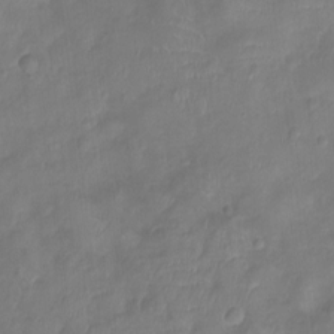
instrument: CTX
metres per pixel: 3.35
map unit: Ht
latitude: -5.9367
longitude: -21.1403
